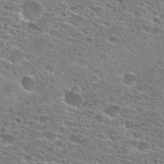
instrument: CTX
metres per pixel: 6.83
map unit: Hto
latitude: 25.6504
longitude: -47.3860
